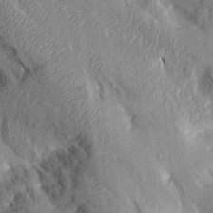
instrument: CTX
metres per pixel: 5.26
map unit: Aa
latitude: 14.7625
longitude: -146.6869
